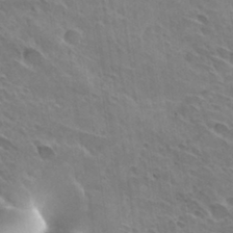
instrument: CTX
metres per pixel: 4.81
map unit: Hto
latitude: 30.9325
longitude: -41.8016
